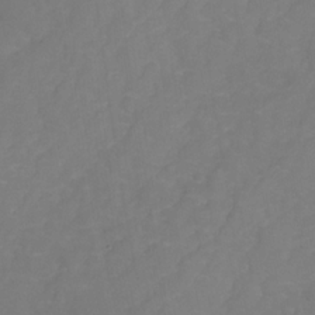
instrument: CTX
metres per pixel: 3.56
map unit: Nhu
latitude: -13.7100
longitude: -71.6316
